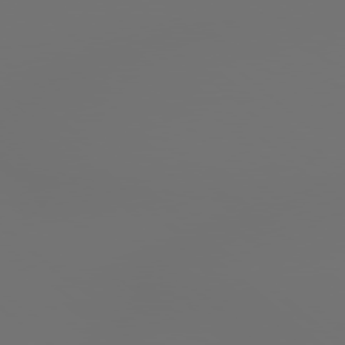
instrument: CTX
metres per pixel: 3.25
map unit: Hpe
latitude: 78.3279
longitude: 174.5762
